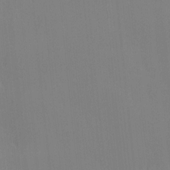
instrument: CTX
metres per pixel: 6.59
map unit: Ave
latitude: 2.6301
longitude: -112.7624
